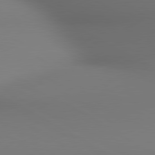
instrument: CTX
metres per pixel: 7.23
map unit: lApd
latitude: 80.5546
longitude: 136.7463
